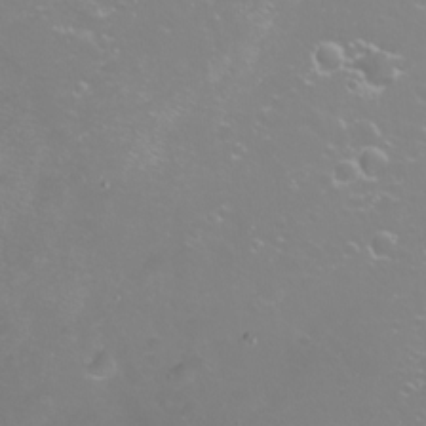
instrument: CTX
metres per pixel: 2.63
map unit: Nhu
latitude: -10.1228
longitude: -68.5545
